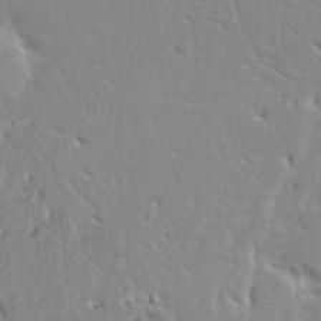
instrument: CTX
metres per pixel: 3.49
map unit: Ave
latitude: 12.8947
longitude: -137.5938
